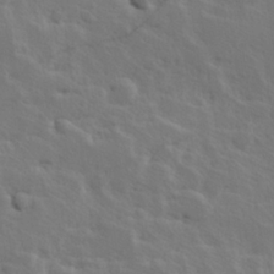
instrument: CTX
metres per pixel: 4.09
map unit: Hve
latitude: 25.4426
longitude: 145.2943
